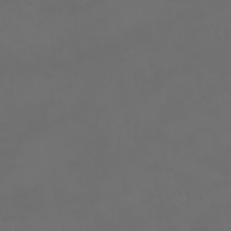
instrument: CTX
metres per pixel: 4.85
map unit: eHh
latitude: -2.4628
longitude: 19.8044
